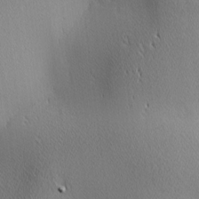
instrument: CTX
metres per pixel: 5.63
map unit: lAa
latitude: 2.3656
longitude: -117.6316
